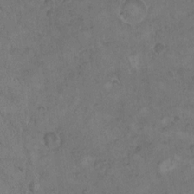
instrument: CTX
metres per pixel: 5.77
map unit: Hto
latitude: 8.4223
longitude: -60.2522
